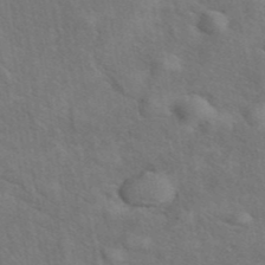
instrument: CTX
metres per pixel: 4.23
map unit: eAb
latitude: 42.9514
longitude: 109.8989
